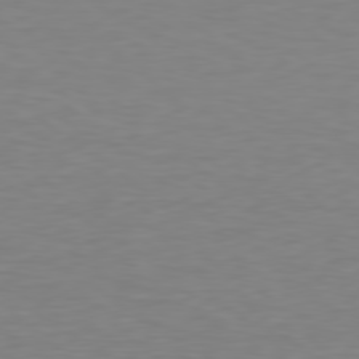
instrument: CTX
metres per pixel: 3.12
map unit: Hpe
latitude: 78.4979
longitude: -137.9528
